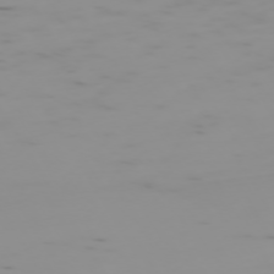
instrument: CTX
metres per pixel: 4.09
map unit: Hpe
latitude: -74.1039
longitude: 6.7085
